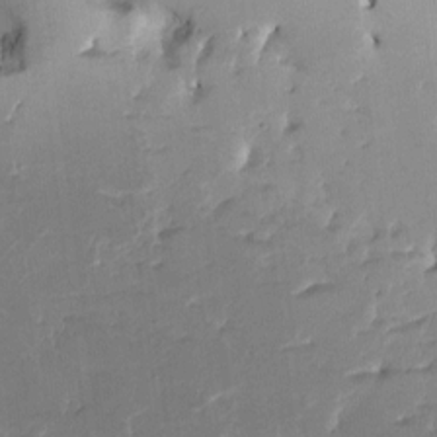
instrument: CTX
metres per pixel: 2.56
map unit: HNhu
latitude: 5.7450
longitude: -6.1767
